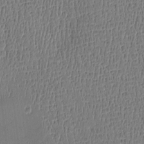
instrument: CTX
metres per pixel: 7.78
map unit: Htu
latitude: -4.8219
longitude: 175.6532
